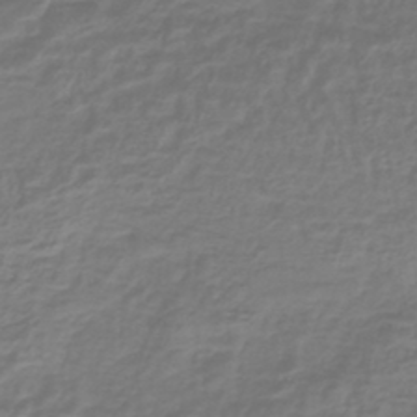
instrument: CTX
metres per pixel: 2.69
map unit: lHb
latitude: -42.5384
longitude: 65.0676
